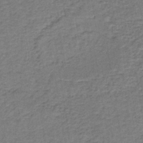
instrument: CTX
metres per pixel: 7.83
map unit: lHb
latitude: -38.7274
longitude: 60.1417
